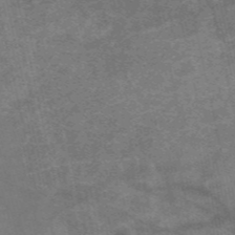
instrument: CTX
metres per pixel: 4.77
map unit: HNb
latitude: -54.9353
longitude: -40.3656
